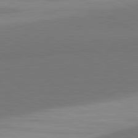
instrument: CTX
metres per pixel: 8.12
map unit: lApd
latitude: 81.3293
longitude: 160.5574
